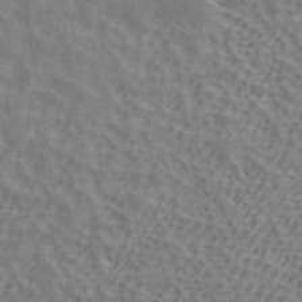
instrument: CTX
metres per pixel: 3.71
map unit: ANa
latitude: 42.5168
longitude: 50.1038
